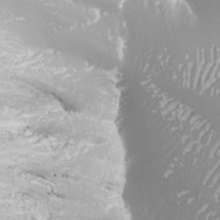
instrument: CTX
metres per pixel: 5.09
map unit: Nhu
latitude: -8.1606
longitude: -91.1781
